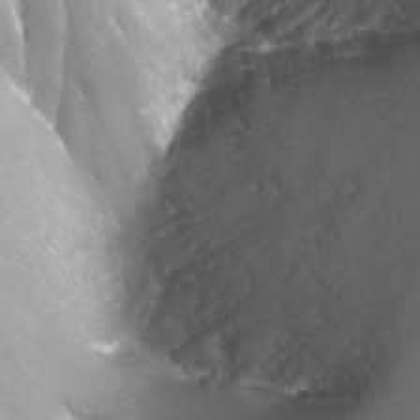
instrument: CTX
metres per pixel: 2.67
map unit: Nhu
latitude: -13.9367
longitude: -65.1215
